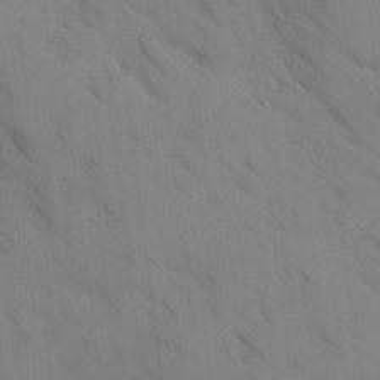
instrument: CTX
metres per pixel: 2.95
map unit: Ave
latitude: -0.7464
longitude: -111.6316
